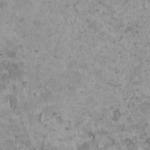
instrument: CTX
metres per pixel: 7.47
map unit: HNhu
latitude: 1.0269
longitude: 2.1605
